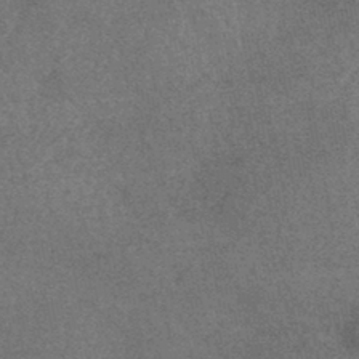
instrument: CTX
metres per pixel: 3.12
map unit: HNhu
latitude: -44.3306
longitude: 94.4251
